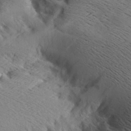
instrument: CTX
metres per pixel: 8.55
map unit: Aa
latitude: 7.8205
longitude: -141.1970
